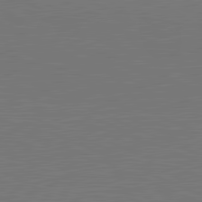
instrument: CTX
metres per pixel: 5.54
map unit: lApd
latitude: 81.7827
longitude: 149.3888
